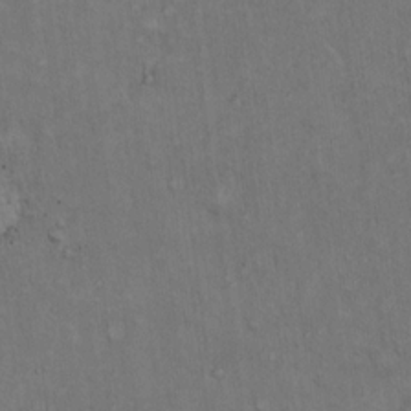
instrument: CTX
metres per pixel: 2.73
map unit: Hto
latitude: 15.9151
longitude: -60.8947
